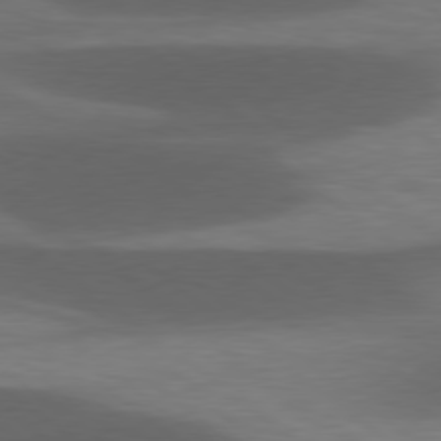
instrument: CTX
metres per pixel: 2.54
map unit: lApd
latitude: 78.5357
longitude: -48.9514
